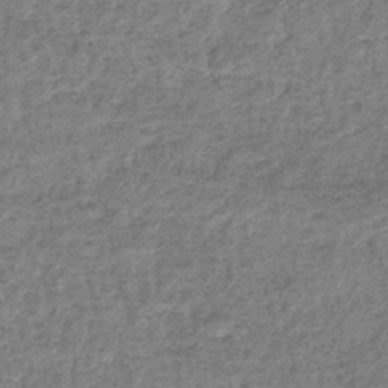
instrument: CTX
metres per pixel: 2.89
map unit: lHb
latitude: -44.4251
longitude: 66.6518
